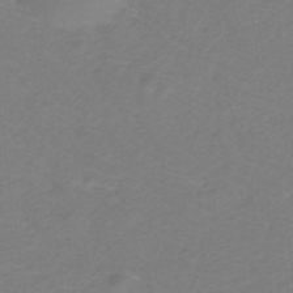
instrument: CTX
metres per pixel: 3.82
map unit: lHb
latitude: -31.3887
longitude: 64.7463
